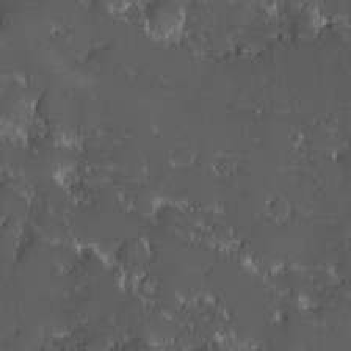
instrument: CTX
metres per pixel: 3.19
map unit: Ave
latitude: -10.2551
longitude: -117.0270
